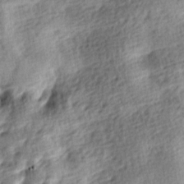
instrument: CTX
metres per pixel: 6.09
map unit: lAa
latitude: -8.4818
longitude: -125.6505
